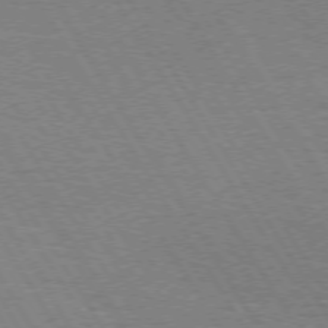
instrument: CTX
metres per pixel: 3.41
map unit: Hpe
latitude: 73.1781
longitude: -129.2348
